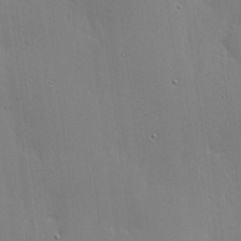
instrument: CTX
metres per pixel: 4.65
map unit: lHvf
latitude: 17.9717
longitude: -117.0459
